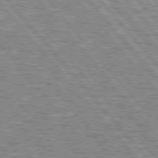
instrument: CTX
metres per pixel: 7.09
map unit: lApd
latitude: 76.1766
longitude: -80.2333
